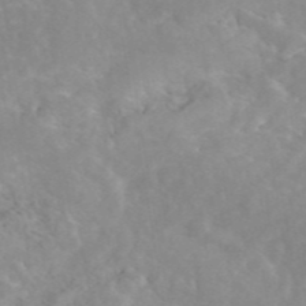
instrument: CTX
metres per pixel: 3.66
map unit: eAb
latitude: 45.3670
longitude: 126.7085
